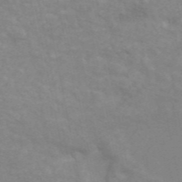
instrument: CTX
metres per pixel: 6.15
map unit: ANa
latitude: 46.3845
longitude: 25.6533
